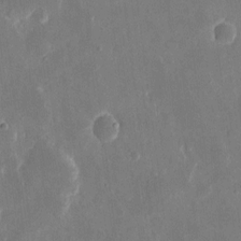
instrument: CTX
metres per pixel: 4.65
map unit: eHh
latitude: 9.7072
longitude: -69.3104
